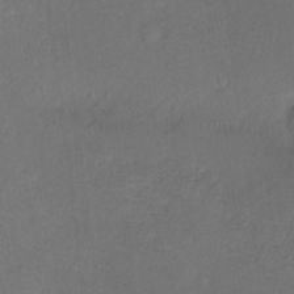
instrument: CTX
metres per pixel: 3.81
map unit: Hto
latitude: -7.5777
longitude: -36.3090
